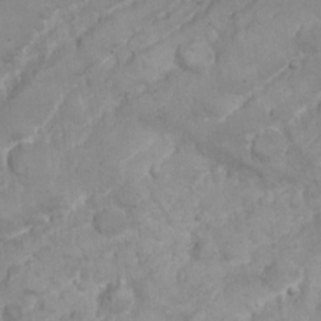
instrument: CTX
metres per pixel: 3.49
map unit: Nhu
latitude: 24.0822
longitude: -59.7261
